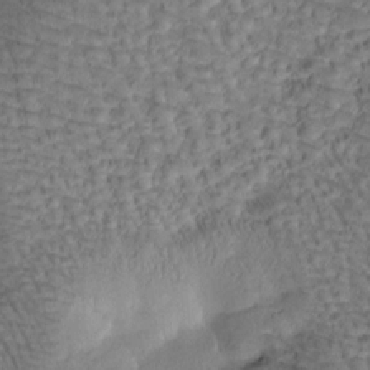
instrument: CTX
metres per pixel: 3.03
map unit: Htu
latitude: -0.7275
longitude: 171.0676
